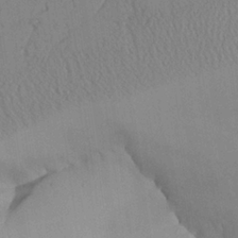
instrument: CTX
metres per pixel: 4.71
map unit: Aa
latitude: 24.8569
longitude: -128.6868
